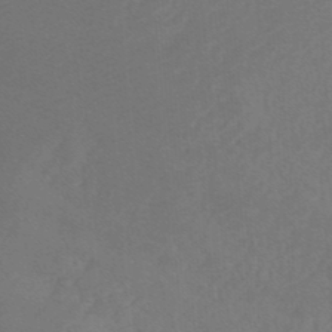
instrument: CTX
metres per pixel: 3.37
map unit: lHb
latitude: -48.6330
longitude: 64.2173
